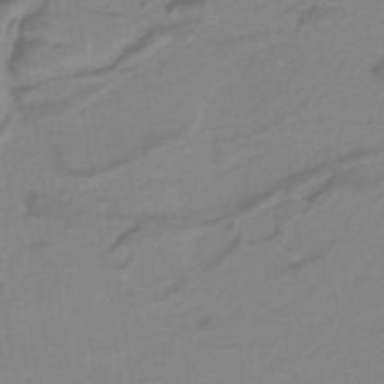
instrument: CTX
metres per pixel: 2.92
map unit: HNb
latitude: -37.2376
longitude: 56.3306
